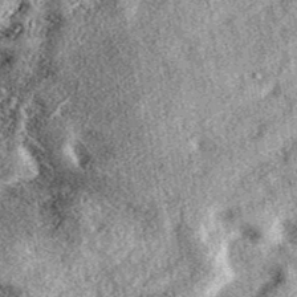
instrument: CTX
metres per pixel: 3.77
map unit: eAb
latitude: 39.1970
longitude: 111.5399
